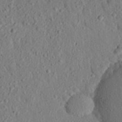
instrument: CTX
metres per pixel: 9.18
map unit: eHh
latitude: 25.2159
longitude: -78.6113
